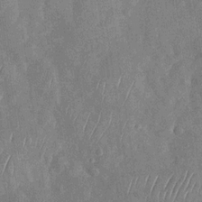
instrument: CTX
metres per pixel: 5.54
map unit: Nhu
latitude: -29.4266
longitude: -58.3089
